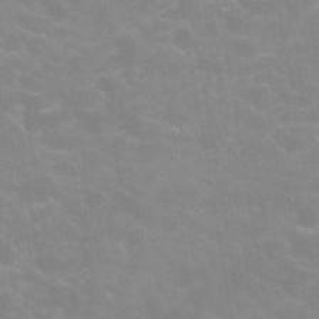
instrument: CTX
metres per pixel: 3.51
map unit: Hve
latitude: -30.0661
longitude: 95.1809
